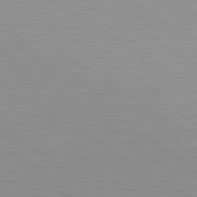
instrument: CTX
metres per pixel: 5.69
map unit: lApd
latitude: 81.1403
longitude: 161.0486
